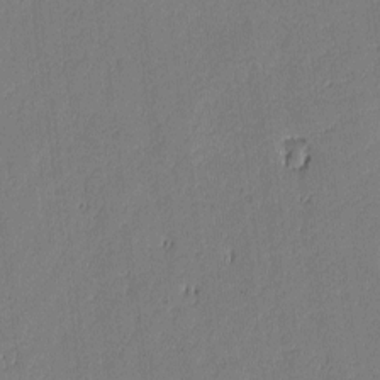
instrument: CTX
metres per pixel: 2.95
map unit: lAvf
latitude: -0.8597
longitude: -106.2334
